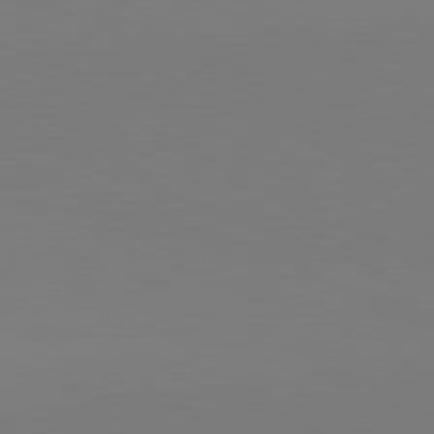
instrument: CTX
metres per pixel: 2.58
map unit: lApd
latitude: 81.9339
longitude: 146.0283
